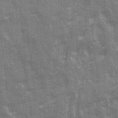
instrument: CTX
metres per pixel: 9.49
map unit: Ave
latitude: 21.4049
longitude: -133.4238
